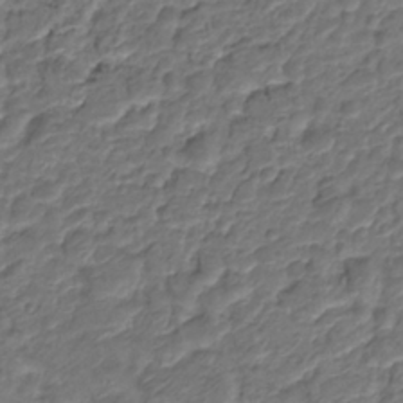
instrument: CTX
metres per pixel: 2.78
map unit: Nve
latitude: -19.5966
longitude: 105.8233
